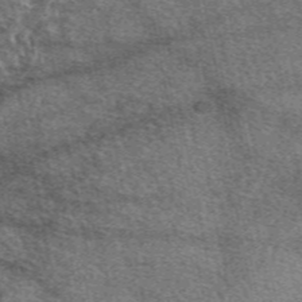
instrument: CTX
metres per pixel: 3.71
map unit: eAb
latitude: 49.6505
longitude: 113.7856
